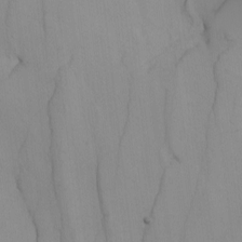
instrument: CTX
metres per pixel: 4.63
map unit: Nhu
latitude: -4.3306
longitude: -93.6694
